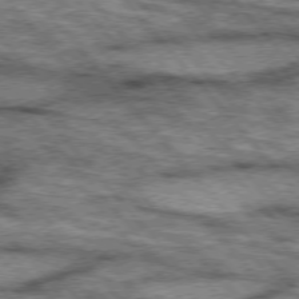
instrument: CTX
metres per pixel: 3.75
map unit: lApd
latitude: 75.6316
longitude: -49.8583
